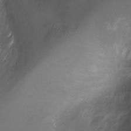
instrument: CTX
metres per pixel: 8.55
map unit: Ht
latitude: -7.7477
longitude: -20.3090
